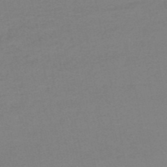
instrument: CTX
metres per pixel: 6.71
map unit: eHb
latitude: -49.1809
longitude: 86.3873
